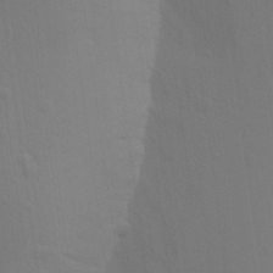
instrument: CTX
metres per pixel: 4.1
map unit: Aa
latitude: 26.9703
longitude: -145.8016
